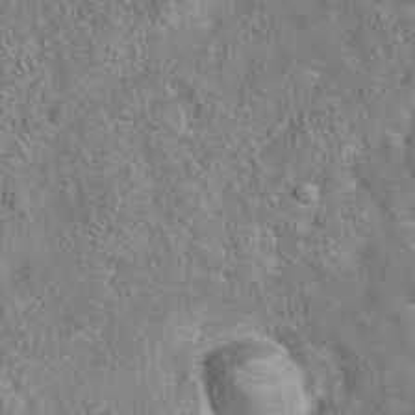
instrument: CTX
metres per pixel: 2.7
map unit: eAb
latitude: 35.6882
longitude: 112.7463
